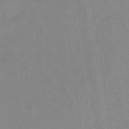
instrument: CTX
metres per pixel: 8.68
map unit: lHb
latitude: -48.1228
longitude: 83.8044
